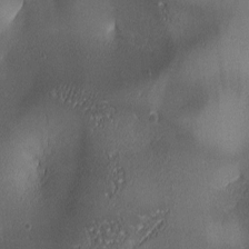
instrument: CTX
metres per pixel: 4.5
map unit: lAa
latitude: 2.1766
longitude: -117.0081
